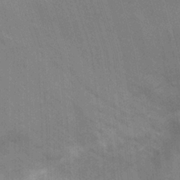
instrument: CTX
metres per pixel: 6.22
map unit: Ht
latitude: -11.2187
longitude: -22.6112
